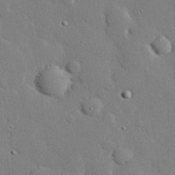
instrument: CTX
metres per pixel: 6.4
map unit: eHh
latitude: 28.3467
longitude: -81.7450
